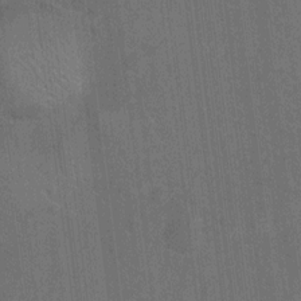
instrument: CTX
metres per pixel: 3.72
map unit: Hto
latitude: -9.9556
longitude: -36.3279
